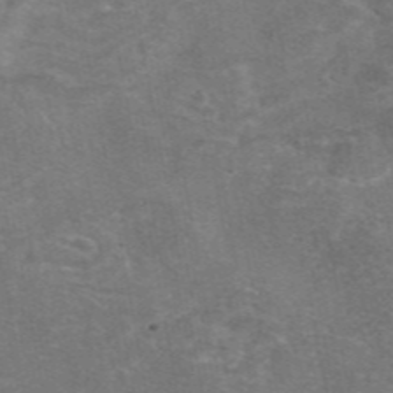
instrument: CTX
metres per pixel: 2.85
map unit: eAb
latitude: 47.1404
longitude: 104.6329
